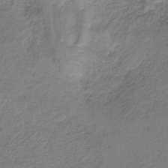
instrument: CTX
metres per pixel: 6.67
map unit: HNb
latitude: -34.1984
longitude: 56.7652
